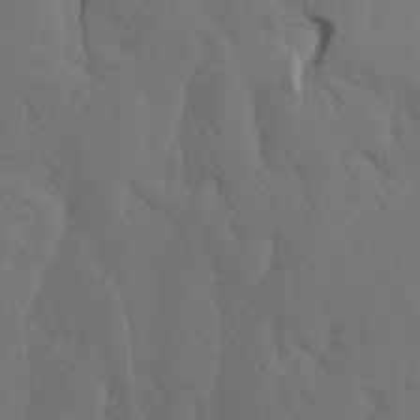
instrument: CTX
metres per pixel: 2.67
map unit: Htu
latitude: -3.7855
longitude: -72.5168
